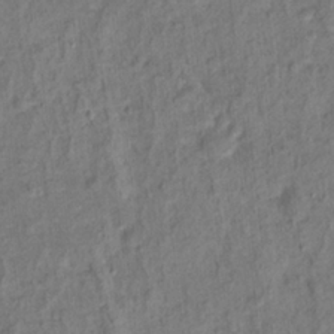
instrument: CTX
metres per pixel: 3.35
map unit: Hto
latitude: 13.6883
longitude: -38.6490
